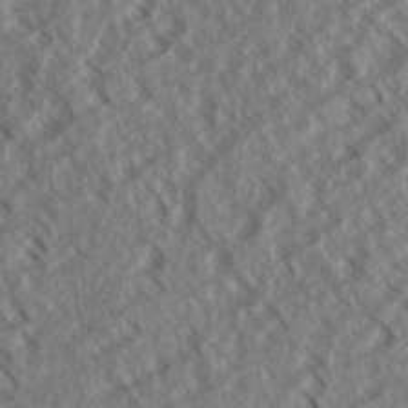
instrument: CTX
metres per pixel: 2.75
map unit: eHh
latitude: 33.9528
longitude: -140.2144
